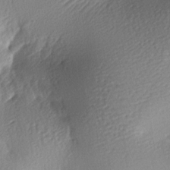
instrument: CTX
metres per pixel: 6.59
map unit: lAa
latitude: -8.8219
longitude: -127.8206
